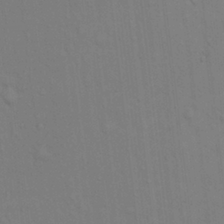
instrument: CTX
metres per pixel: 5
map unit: Hto
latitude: 14.0633
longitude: -57.8016
